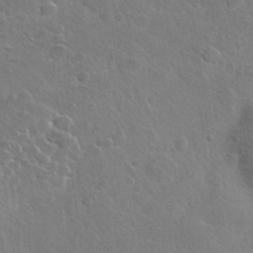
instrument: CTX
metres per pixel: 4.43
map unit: Hto
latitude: 19.7638
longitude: -49.3860
